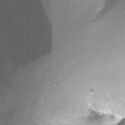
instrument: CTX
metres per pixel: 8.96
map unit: Nhu
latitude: -12.5763
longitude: -60.6490
